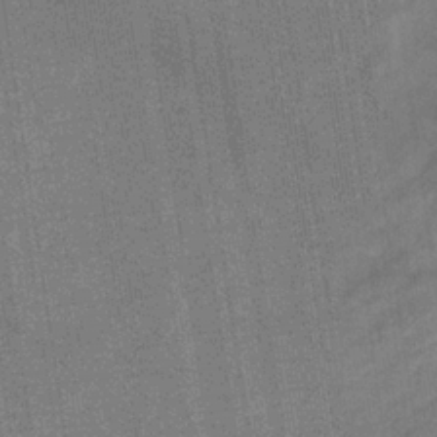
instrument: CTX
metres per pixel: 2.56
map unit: eHb
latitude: -33.2187
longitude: 71.4832
